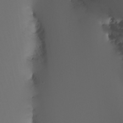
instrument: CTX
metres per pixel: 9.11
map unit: Nhu
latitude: -7.0864
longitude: -79.9150
